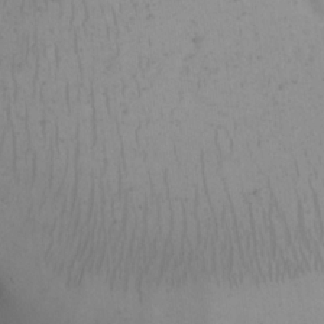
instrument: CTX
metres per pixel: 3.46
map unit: eHh
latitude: 15.0837
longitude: -67.5371
